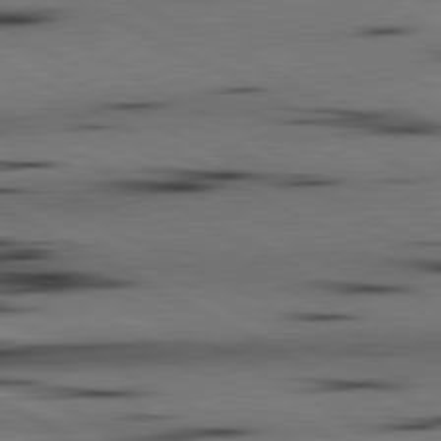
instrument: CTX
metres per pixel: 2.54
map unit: lApd
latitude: 80.6868
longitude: 157.1809
